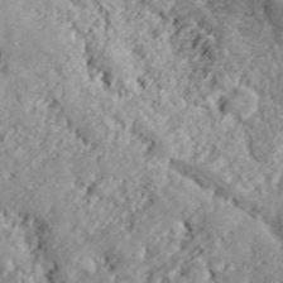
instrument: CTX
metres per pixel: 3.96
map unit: lHvf
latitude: 39.7072
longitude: -88.0444
